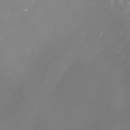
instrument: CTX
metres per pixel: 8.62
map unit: Ht
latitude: -4.6896
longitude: -26.5924
